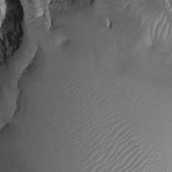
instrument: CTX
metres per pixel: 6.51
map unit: Htu
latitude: -1.5211
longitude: 149.5022
